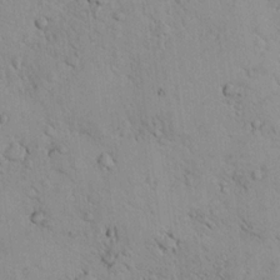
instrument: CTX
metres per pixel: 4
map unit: lHvf
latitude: 13.0459
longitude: 178.7274
